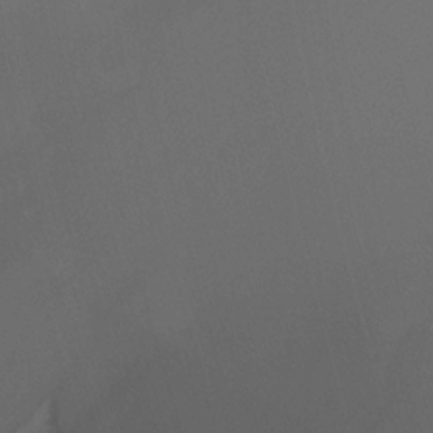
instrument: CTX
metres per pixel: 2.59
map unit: Nhu
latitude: -13.4643
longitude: -71.4993
